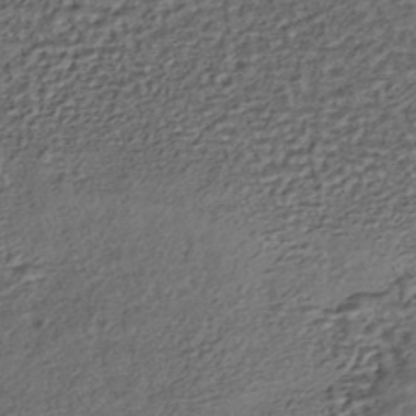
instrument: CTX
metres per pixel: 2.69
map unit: HNhu
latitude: -45.3510
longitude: 106.3307
